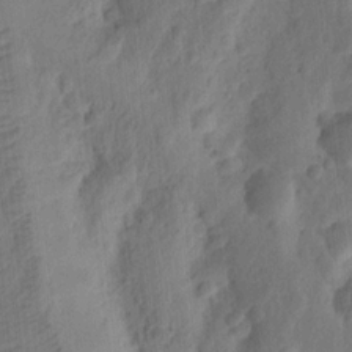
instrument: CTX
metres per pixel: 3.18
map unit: Ht
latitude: 11.0836
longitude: -75.2915
